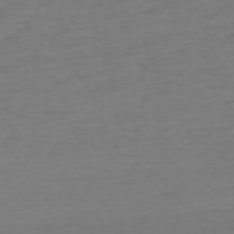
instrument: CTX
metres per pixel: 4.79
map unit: Ap
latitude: -75.2754
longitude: -88.9892
